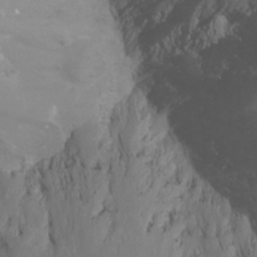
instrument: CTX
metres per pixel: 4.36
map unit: Ht
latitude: -9.1242
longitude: -46.0444
